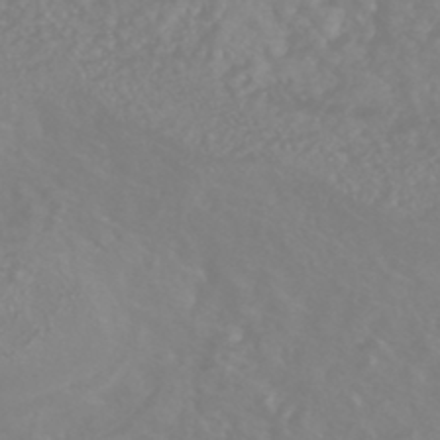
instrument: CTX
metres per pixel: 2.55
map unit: HNhu
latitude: -45.7289
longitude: 97.2754
